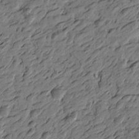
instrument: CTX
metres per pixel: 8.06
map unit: Htu
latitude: -2.6707
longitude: -179.0459
